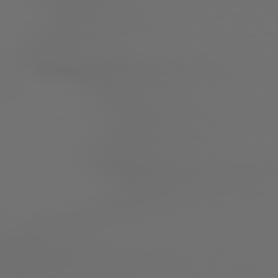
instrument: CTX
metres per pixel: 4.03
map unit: lApd
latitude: 79.1403
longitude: 177.4077
